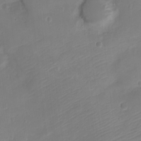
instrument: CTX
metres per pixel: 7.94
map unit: Nve
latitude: -21.2565
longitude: 106.4818
